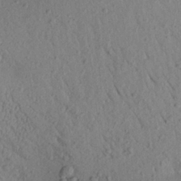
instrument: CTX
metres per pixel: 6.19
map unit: Aa
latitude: 20.2712
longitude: -149.3860
